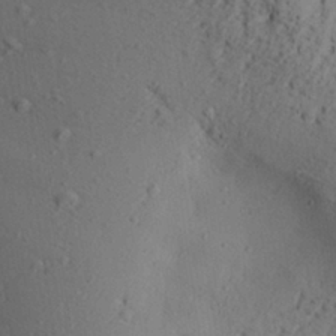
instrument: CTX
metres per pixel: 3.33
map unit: Aa
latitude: 28.4412
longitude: -131.7639
